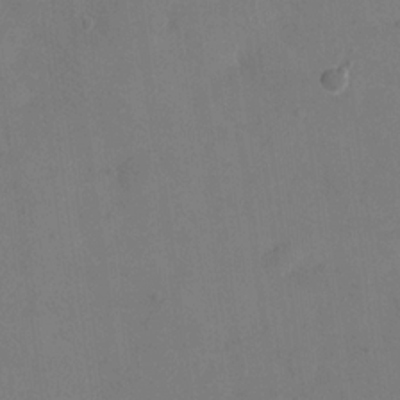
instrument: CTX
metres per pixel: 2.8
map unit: eHh
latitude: 18.2900
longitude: -65.9339
